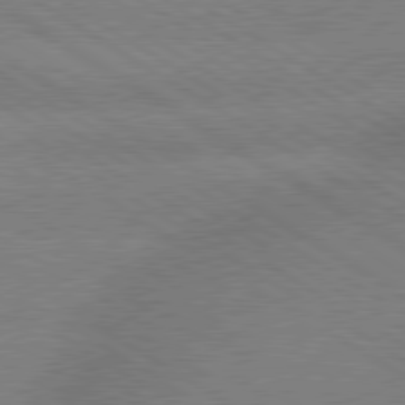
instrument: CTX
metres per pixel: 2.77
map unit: lApd
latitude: 79.6505
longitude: -152.9703
